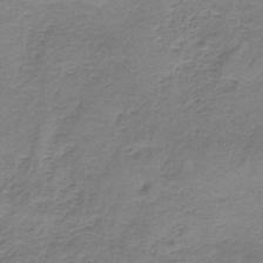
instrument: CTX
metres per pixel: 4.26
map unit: HNb
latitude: -35.8044
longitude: 56.6140
